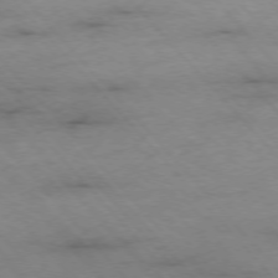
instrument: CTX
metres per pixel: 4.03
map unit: Ap
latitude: -76.6518
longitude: -90.4412
